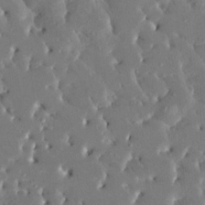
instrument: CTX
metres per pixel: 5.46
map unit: HNhu
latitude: 7.1592
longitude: -5.8205
